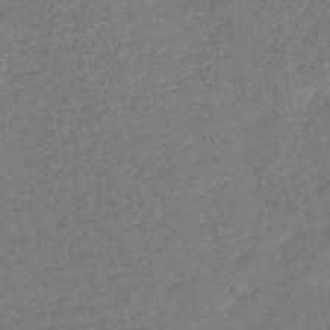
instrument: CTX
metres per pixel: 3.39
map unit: eHb
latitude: -41.2376
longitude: 79.8044
